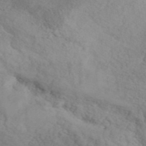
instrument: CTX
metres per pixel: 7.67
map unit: ANa
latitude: 42.4223
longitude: 52.4818
